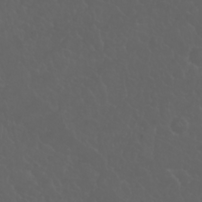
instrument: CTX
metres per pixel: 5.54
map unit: Nhu
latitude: 23.0458
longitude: -64.7435
